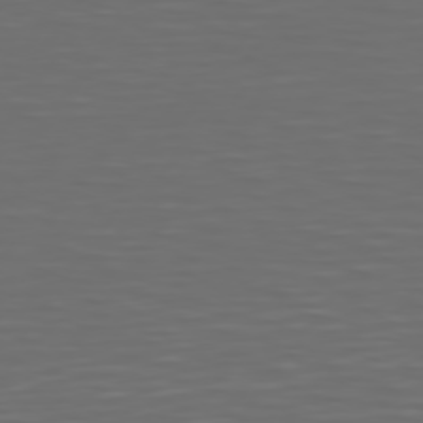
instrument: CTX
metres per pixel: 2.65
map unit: Hpe
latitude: 75.1214
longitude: -125.4048
